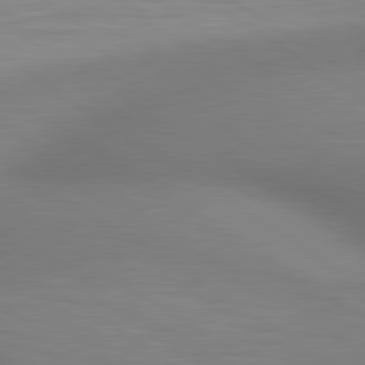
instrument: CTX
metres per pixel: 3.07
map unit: lApd
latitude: 80.3656
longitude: 124.5574
